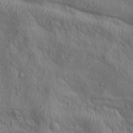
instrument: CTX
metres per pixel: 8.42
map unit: lAa
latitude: 22.5735
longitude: -137.8206
